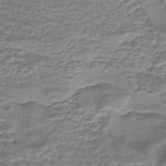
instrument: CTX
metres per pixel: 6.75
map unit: eHh
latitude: -43.5777
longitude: 120.1228
